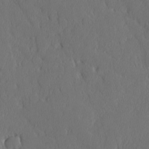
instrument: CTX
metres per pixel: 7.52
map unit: lAvf
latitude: -8.3684
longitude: -112.2144
